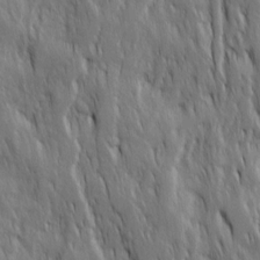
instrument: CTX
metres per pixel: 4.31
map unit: Ave
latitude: 15.2726
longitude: -134.5734
